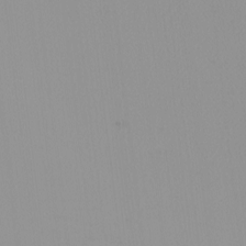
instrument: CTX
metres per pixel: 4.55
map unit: Nhu
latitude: -8.1417
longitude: -94.8758
